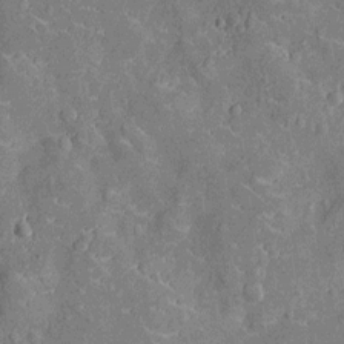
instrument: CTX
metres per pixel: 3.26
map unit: Nhu
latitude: -13.1998
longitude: -23.7638
